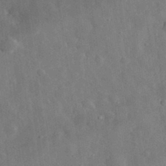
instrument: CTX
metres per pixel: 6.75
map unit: eHh
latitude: 32.3278
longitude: -77.7071
